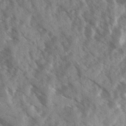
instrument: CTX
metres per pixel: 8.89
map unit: Ave
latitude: 17.8583
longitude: -131.0270
